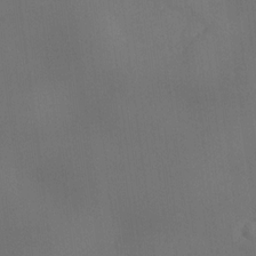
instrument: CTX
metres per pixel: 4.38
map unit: eHh
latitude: -23.6344
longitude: 15.0298
